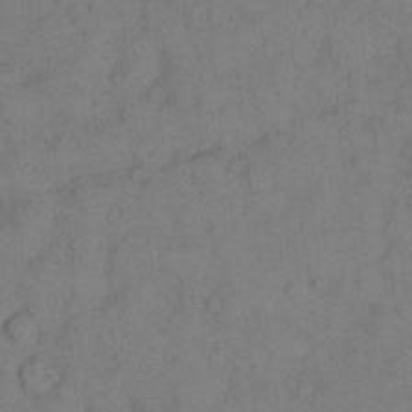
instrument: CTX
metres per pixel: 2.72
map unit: eHh
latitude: 12.9136
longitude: -63.1970
